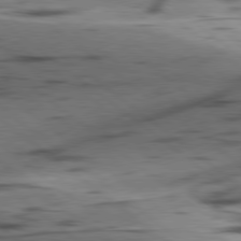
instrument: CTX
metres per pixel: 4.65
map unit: lApd
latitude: 78.9325
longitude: -50.3845
